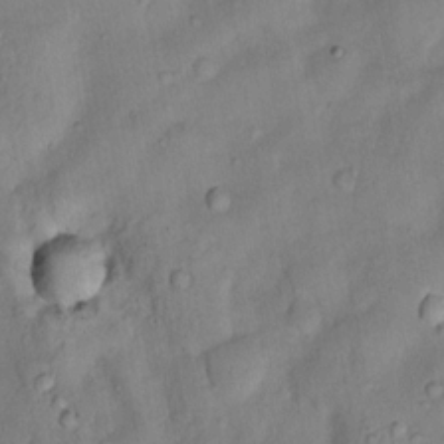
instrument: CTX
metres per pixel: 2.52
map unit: Nhu
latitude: 6.5924
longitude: -24.5734
